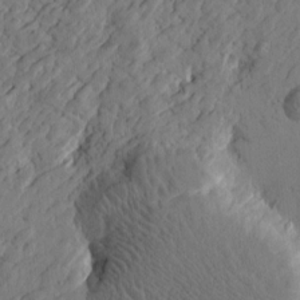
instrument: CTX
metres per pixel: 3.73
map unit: Htu
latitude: -2.4062
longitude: -178.6302
